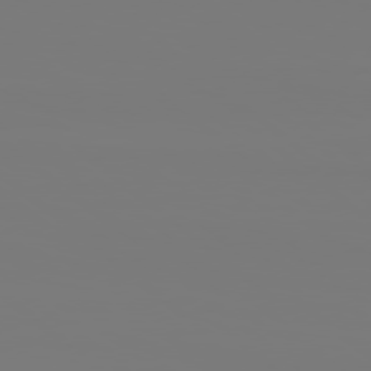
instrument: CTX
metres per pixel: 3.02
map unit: Hpe
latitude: 78.7058
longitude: -137.1215
